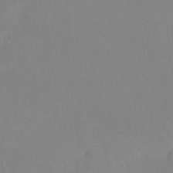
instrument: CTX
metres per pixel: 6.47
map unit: Ht
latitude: -9.0675
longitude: -34.4412
